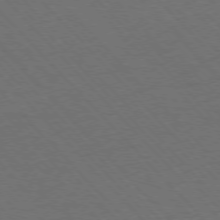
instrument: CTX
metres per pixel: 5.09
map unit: Ap
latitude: -76.8408
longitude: -86.2522
